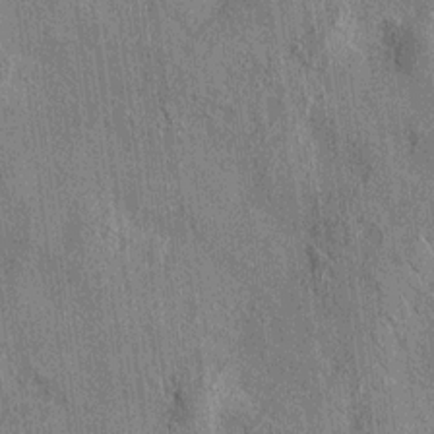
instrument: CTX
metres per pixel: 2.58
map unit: HNhu
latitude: 11.9717
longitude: 10.4251
